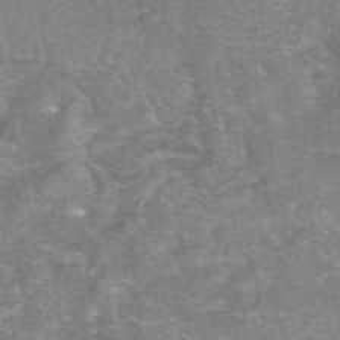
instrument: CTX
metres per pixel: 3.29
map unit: eAb
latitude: 47.8206
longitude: 103.5966
